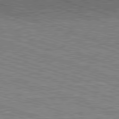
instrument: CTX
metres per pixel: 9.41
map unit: Hpe
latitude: -82.7085
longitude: 9.7100
